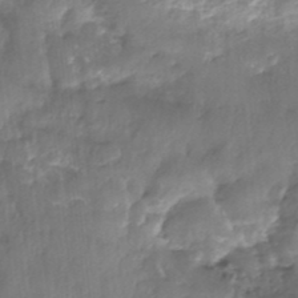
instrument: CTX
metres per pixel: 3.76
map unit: Nhe
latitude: -36.8030
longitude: -179.5749
